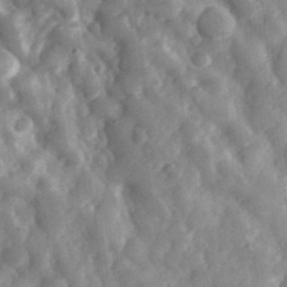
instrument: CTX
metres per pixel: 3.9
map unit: eHh
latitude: 33.2159
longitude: -69.8206
